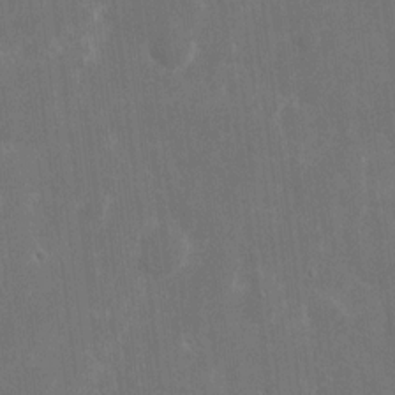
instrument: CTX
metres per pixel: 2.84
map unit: eHh
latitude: 9.1781
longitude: -71.7449
